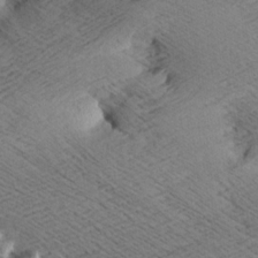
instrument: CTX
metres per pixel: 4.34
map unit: Aa
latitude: 7.6316
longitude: -140.4223
